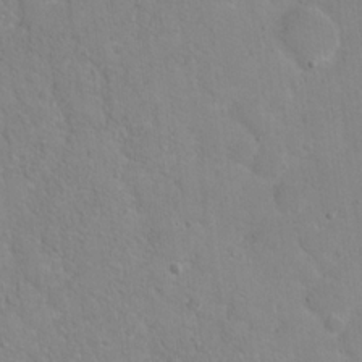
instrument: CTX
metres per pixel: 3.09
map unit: Hto
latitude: 16.5735
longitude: -39.2537
